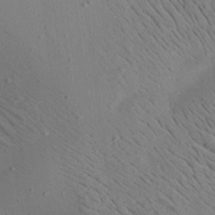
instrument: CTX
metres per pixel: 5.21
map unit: Aa
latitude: 22.2522
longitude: -140.2900
